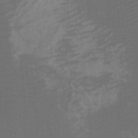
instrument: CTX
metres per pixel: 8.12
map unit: Htu
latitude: -11.2187
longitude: -73.8583
